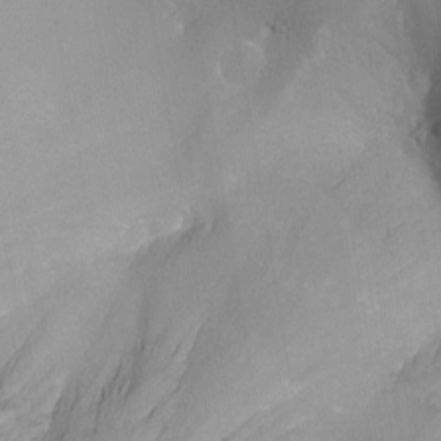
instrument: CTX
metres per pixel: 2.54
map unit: Nhu
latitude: -13.3510
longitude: -65.2348
